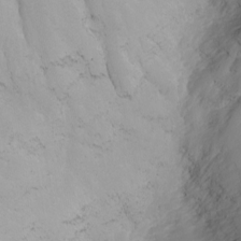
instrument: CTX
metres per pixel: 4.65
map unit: Nhu
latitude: -8.8975
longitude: -81.4426
